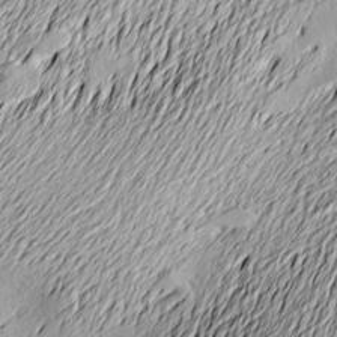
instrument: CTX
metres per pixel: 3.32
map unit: Nve
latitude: -9.1809
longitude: 173.5399
